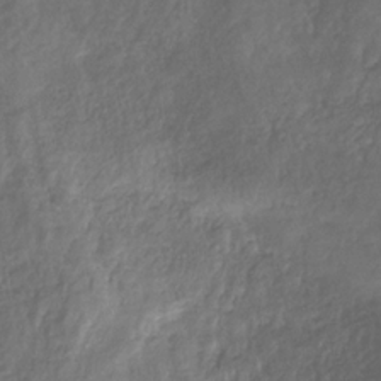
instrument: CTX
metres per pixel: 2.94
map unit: HNhu
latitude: -29.3132
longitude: 66.7085
